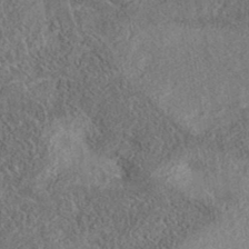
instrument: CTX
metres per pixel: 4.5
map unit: eAb
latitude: 36.2901
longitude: 112.0472
